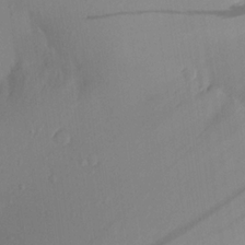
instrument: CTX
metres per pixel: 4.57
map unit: Aa
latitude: 20.6869
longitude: -146.3657
